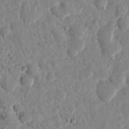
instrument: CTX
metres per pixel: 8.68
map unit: lHvf
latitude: 14.7058
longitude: 179.0108
